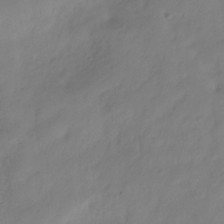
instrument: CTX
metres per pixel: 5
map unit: Hve
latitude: -31.3698
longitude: 89.6344
